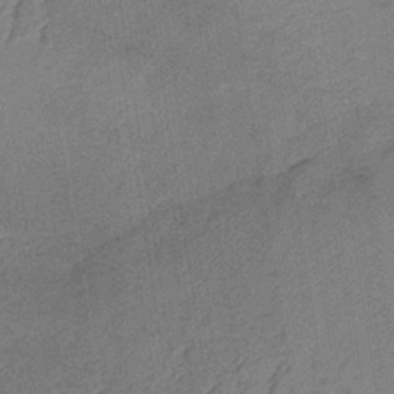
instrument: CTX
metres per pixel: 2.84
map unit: HNb
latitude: -32.2929
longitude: 62.5762
